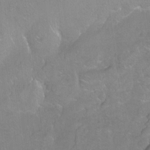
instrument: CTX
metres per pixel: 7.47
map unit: Hto
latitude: -7.3509
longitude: -36.5357
